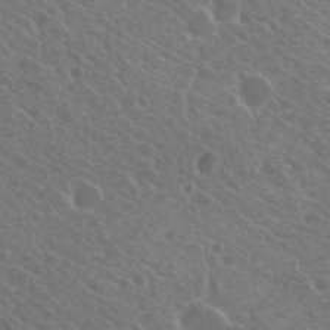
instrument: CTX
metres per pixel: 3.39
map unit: Hto
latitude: 22.2900
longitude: -30.7436
